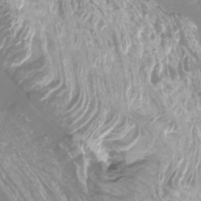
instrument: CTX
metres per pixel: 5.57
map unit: Htu
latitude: -10.2173
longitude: -74.9514
